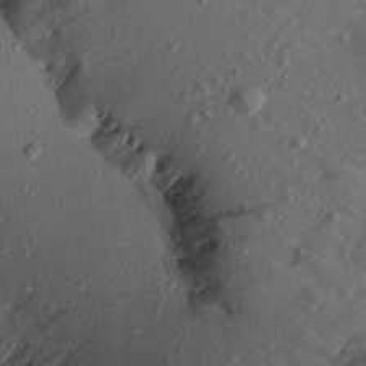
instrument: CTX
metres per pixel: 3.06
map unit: Aa
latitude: 16.5357
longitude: -146.1956
